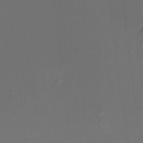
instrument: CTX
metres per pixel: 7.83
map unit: Ht
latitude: -6.2928
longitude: -20.7058
